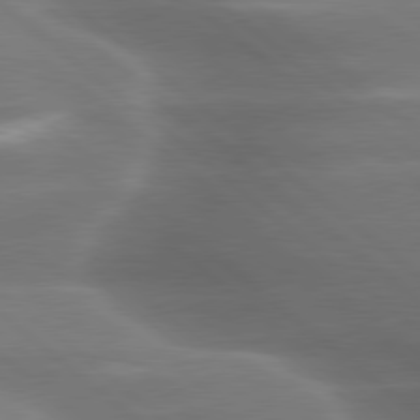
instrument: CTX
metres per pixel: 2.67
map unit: lApd
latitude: 79.6127
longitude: -117.2537
